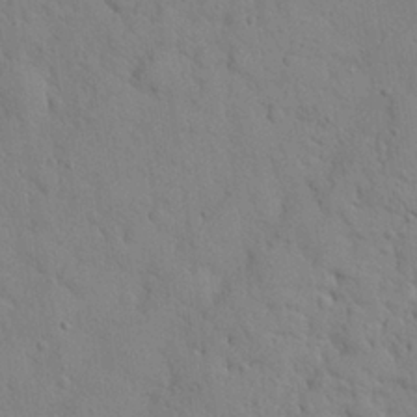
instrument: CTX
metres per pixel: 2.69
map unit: eHh
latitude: 26.8380
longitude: -75.7072
